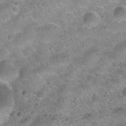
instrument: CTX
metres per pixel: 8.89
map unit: Nhu
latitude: 30.9514
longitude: -52.6113
